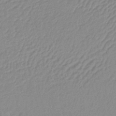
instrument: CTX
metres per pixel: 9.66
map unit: lHb
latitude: -41.1809
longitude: 76.0661
